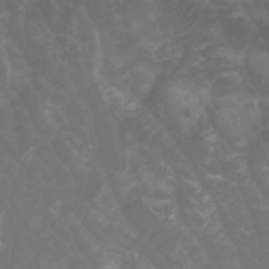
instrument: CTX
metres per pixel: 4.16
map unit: Htu
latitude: -1.0109
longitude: -76.9891
